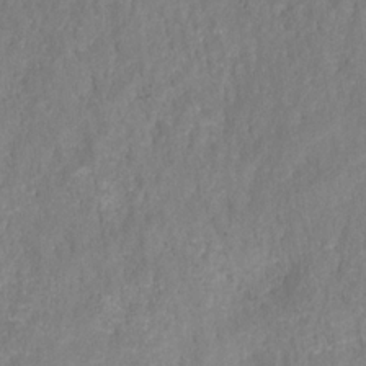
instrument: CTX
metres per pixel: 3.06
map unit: HNhu
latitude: -28.0850
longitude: 73.9178
